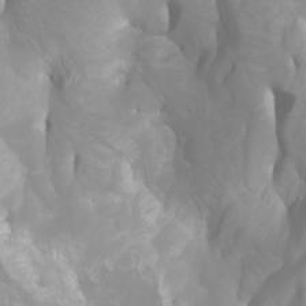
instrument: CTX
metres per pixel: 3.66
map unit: Ht
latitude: -2.2928
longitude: -61.8205
